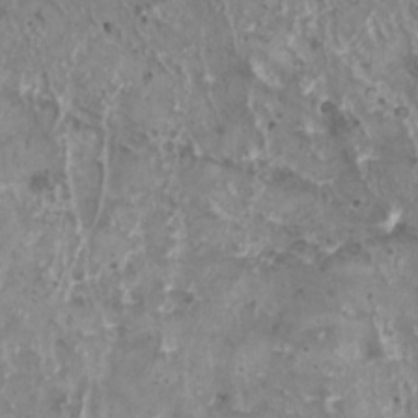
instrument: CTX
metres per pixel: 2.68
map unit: HNhu
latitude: 1.7449
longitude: 5.2565
